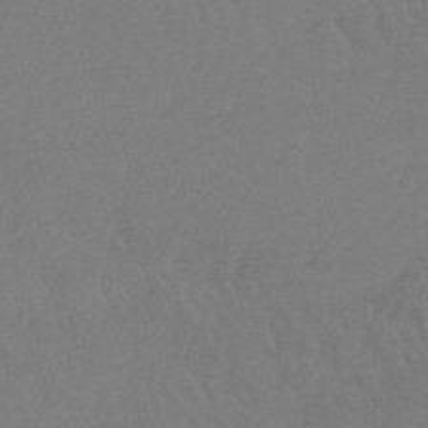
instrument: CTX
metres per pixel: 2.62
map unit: lHb
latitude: -45.2943
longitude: 69.1809
